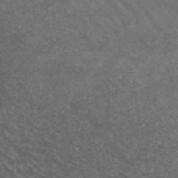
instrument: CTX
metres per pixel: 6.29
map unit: ANa
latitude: 43.6505
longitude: 23.7289
